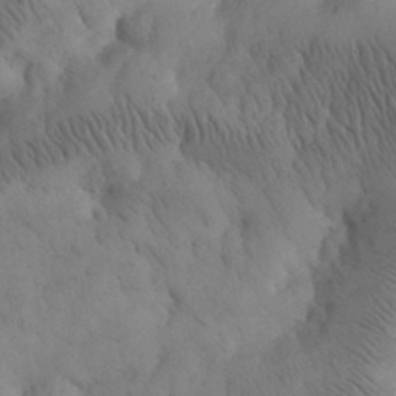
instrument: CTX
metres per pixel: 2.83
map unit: eHh
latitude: 30.6869
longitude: -68.1956
